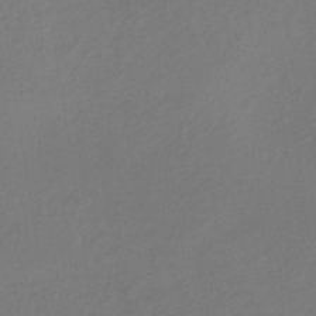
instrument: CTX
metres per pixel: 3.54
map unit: lHb
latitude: -35.8422
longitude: 67.4454
